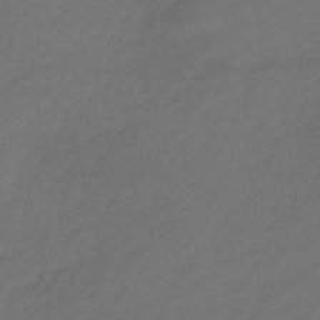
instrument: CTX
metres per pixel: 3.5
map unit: lHb
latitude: -39.2754
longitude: 70.3117
